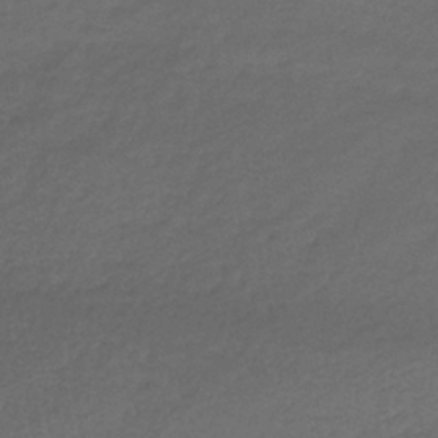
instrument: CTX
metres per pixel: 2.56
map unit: lHb
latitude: -39.1620
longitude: 71.1620
